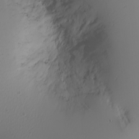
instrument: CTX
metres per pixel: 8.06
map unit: Nhu
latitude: -3.9367
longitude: -84.4412
